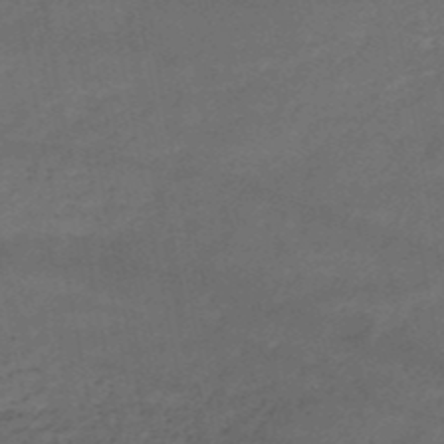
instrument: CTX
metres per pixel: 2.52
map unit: HNb
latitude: -51.4454
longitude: -39.2726
